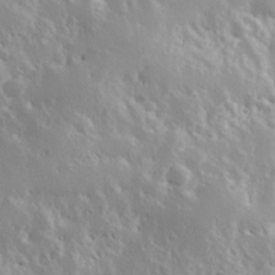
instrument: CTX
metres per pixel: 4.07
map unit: Hve
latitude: 24.5734
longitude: 145.8234
